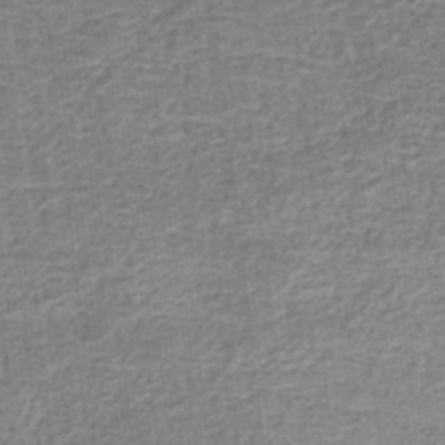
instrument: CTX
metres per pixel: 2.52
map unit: eHb
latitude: -35.3321
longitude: 79.4454
